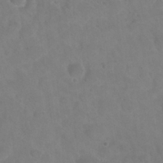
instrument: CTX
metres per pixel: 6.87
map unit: Nhu
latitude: 24.7624
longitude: -52.4979
